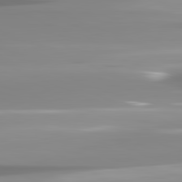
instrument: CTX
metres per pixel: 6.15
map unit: lApd
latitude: 82.0822
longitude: -137.9528
